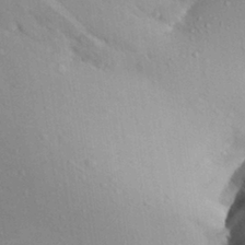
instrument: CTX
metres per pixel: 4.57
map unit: Aa
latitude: 28.6490
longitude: -135.4426
